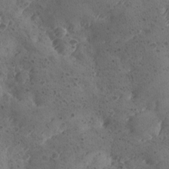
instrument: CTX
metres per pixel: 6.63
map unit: Ave
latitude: -8.8408
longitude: -118.3089
